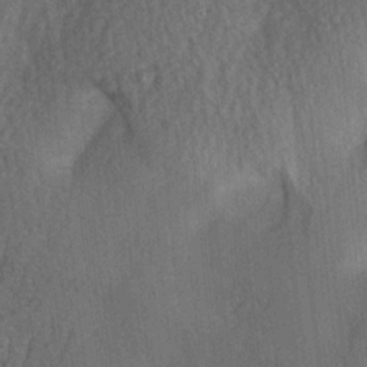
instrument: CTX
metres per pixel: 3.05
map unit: Ave
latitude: -6.0850
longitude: -120.3657
